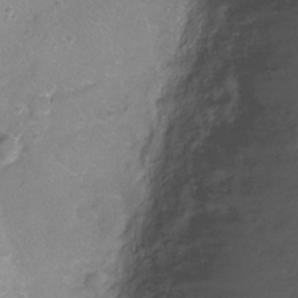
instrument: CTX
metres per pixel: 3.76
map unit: Ht
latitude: -8.5574
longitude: -20.3845
